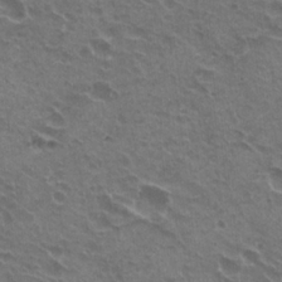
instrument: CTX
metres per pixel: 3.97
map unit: Hto
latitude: 22.0444
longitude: -31.8584
